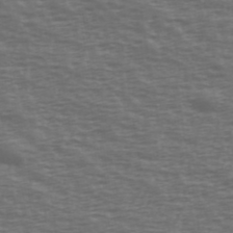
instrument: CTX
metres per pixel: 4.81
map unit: Ave
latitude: 39.4048
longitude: -113.8016
